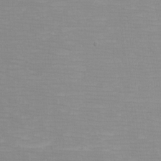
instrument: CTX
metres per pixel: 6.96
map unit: eHh
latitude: -5.1053
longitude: -83.3859
